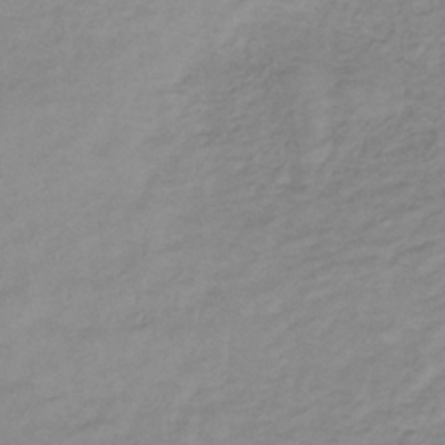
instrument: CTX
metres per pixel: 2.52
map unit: lHb
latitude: -33.8801
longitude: 66.3306
